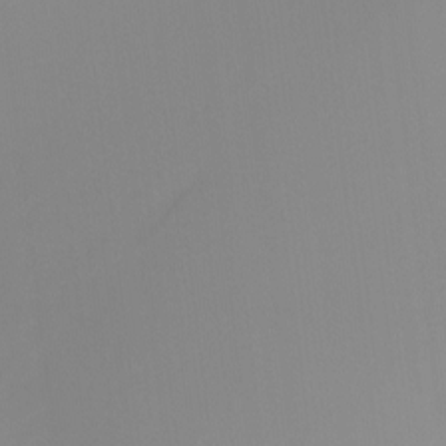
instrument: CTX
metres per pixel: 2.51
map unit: Ht
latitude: -12.7841
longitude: -44.7624
